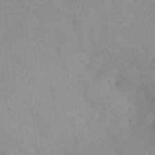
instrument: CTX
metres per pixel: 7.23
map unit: eHh
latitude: 26.2145
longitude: -65.7072
